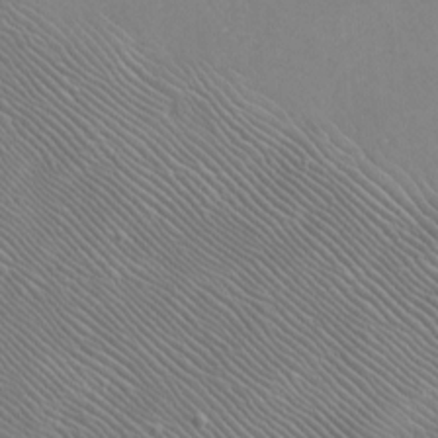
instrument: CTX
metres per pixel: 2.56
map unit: eHh
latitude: -8.1039
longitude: -68.7246
